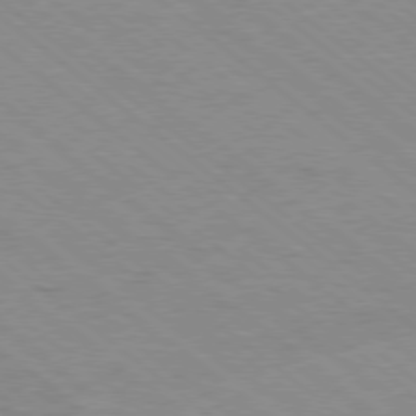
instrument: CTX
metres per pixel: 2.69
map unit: Ap
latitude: -79.1053
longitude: -100.7813
